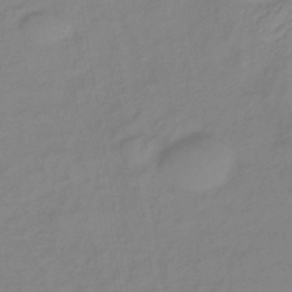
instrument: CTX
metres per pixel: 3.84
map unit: lHb
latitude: -37.3320
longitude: 72.0661
